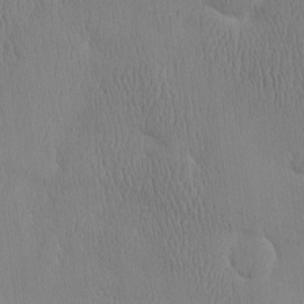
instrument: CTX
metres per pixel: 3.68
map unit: eHh
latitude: -3.8800
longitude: 15.9745
